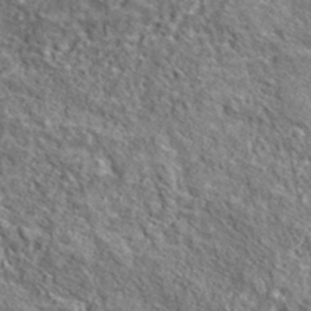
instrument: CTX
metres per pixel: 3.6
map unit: ANa
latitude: 42.8758
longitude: -89.0648
